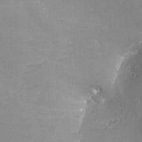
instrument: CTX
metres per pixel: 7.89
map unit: Nhu
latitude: -8.2550
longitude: -91.7450
